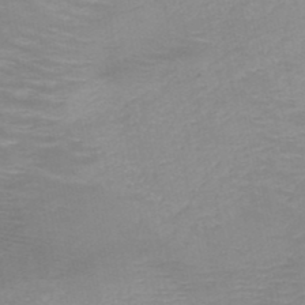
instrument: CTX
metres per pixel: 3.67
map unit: HNb
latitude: -48.4062
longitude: -46.6302
